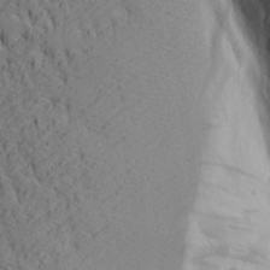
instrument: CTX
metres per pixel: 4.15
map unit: Aa
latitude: 17.6505
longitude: -124.9891
